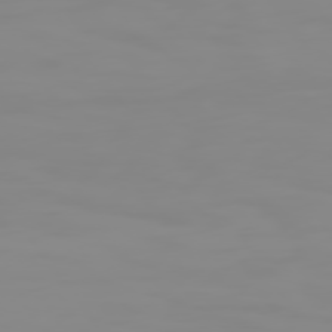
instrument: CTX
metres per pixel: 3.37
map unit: Hpe
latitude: 74.6302
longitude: -128.3467
